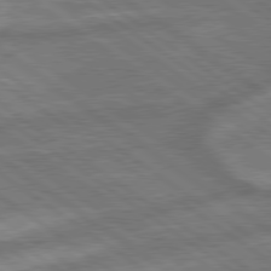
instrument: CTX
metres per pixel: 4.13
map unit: lApd
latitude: 79.2915
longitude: -171.6883
